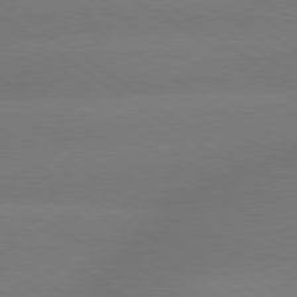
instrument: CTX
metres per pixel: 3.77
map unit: lApd
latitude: 79.5371
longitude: -151.7827
